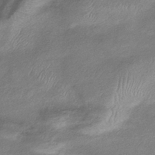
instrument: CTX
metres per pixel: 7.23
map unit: eHb
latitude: -38.7274
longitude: 78.1983
